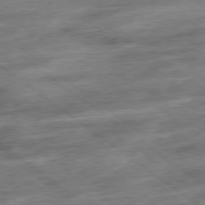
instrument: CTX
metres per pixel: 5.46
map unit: Hpe
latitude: -79.1809
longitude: -15.2159
